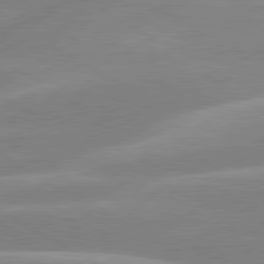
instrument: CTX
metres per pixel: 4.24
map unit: lApd
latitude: 80.0822
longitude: -134.5168
